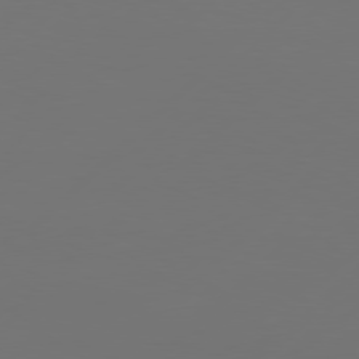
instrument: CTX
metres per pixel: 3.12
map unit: Hpe
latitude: 77.8583
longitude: -122.4790
